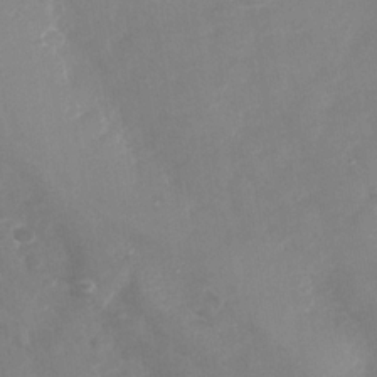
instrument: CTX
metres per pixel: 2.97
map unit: Nhu
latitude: -27.8044
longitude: -58.3656
